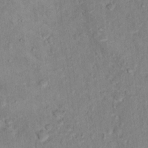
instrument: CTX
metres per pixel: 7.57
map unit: Hto
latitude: 14.1011
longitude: -37.6316
